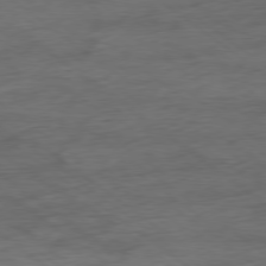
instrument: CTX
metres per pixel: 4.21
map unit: Hpe
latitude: -79.0297
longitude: -22.3845
